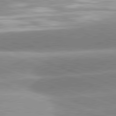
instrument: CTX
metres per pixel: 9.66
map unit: lApd
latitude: 81.4804
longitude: -158.4034
